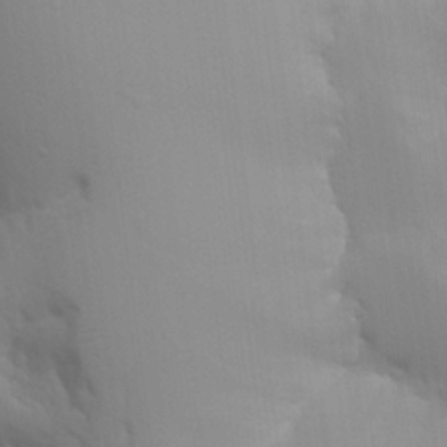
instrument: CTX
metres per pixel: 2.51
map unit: Aa
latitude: 26.1578
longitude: -131.4049
